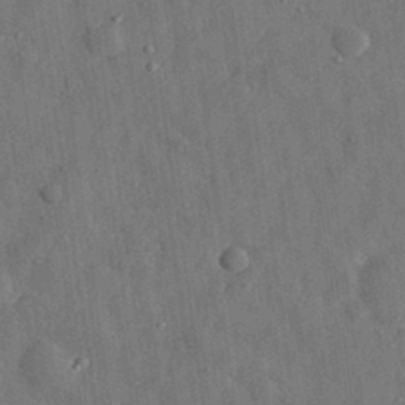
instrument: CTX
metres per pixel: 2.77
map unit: eHh
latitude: 31.0081
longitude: -74.3845
